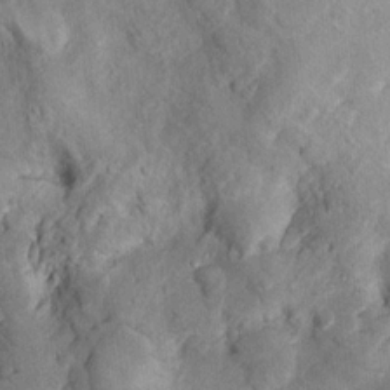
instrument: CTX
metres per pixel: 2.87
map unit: Nhu
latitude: 9.9906
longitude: -24.2333
